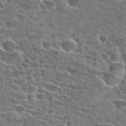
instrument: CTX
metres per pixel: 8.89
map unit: Hto
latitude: 27.0270
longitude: -47.8206
